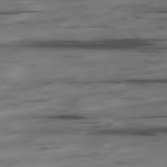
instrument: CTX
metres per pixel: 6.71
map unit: Hpe
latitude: -78.8030
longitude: -20.1767
